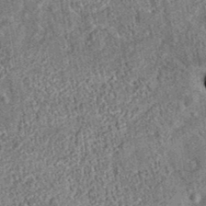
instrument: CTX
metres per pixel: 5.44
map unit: eAb
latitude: 35.4048
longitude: 115.0108
